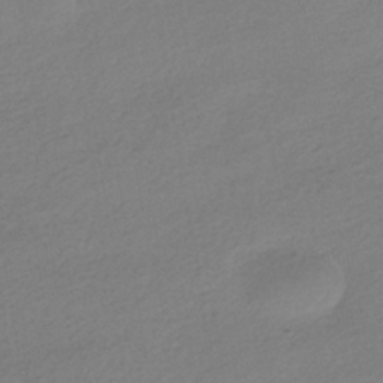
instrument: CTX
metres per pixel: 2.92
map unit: HNhu
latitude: -41.4643
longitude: 95.6910
